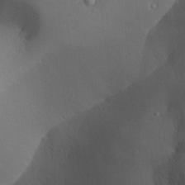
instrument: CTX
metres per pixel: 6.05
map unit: Aa
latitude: 25.8583
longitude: -127.9906
